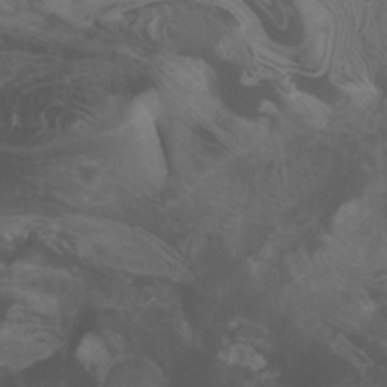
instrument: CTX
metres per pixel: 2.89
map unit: Nhu
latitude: -8.6896
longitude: -65.4993
